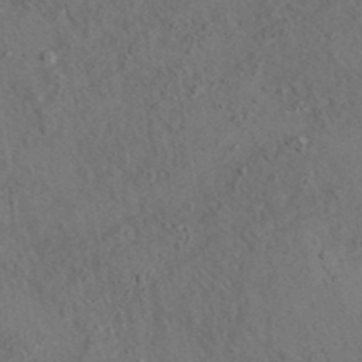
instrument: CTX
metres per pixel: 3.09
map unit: eAb
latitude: 35.1592
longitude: 109.8422
